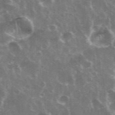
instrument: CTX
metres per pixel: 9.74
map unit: eHh
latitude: 35.5938
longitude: -59.4804
